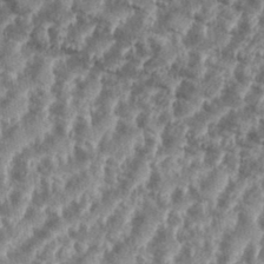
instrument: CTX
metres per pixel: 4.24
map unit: eHh
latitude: 35.3292
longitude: -136.1767
